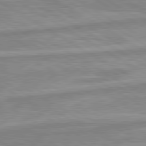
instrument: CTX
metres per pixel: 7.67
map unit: lApd
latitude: 80.1200
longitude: -173.0647
